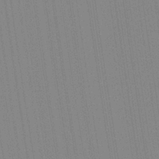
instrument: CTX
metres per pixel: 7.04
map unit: Aa
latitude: 28.3656
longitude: -147.4805
